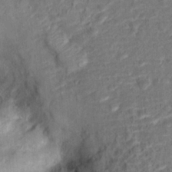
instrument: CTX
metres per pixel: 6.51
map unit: Hto
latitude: 14.9892
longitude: -38.8947
